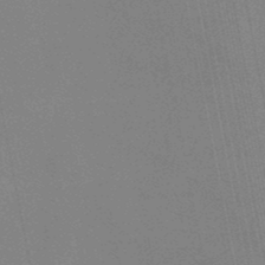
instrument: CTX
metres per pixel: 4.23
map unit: lHb
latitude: -48.2362
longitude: 68.7652
